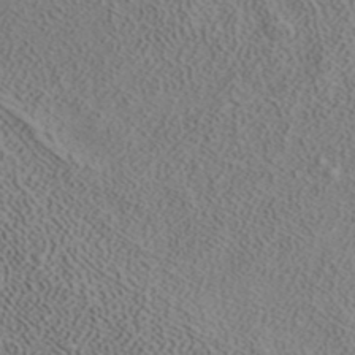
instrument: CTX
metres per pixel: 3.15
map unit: ANa
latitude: 38.8002
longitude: 20.5384
